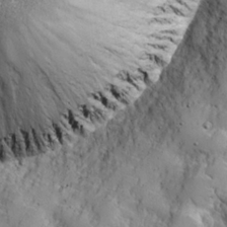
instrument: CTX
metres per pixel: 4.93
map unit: lHvf
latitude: 22.8380
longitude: 144.9353
